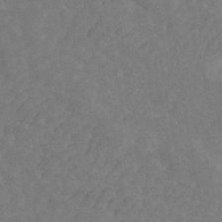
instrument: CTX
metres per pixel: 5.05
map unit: ANa
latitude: 43.2726
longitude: 16.8786
